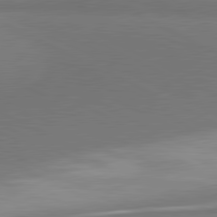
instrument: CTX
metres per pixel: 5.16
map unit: lApd
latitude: 81.3859
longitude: 157.4076
